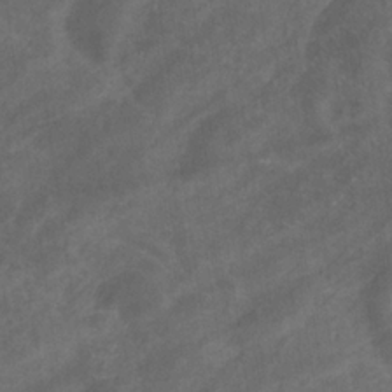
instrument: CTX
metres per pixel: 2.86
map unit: eHb
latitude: -32.8030
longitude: 71.7478
